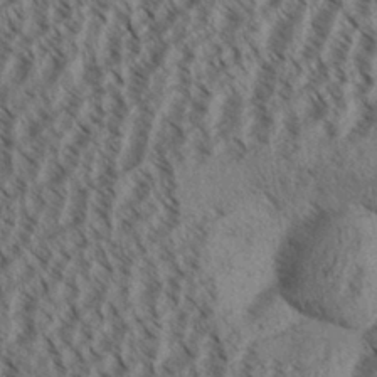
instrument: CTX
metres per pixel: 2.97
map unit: Aa
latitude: 31.2915
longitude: -138.5735
